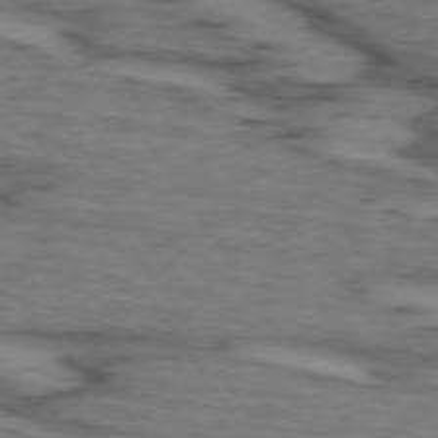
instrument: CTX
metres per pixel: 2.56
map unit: lApd
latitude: 73.5560
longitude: -71.6694
